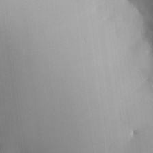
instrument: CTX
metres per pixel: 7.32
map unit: HNhu
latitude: 9.1403
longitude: 14.5196
